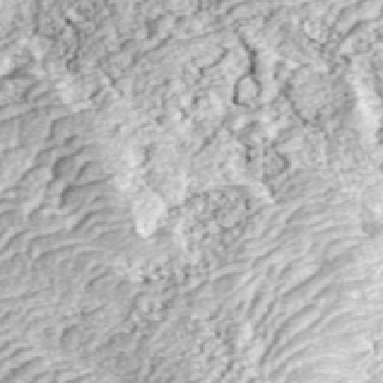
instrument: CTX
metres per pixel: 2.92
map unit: ANa
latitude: 43.9339
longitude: 37.4454
